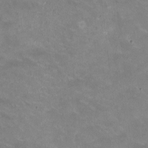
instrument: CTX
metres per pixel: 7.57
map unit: HNhu
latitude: -1.3132
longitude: -3.6505
